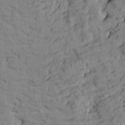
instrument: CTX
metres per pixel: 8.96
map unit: Htu
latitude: -2.6329
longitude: 175.1431
